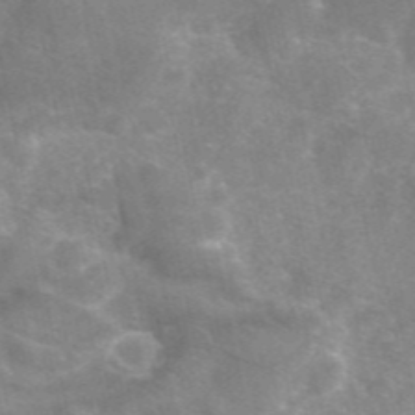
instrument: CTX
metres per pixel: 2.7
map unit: eAb
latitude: 46.2145
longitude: 115.9367
